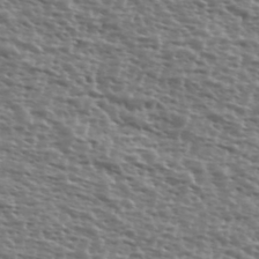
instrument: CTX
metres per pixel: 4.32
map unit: Ave
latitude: 39.2915
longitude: -112.1578
